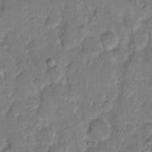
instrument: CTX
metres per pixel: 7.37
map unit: eHh
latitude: 11.0648
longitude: -64.8569
